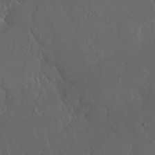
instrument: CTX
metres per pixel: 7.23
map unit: Nhu
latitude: 30.5546
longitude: -57.2536
